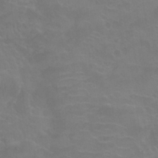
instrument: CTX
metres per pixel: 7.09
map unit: Nhu
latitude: 26.9892
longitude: -54.1578
